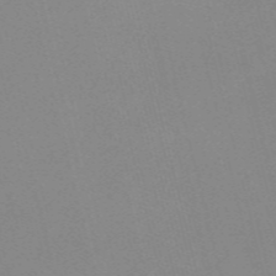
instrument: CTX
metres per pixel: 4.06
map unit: Nve
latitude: -57.7288
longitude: 63.3320
